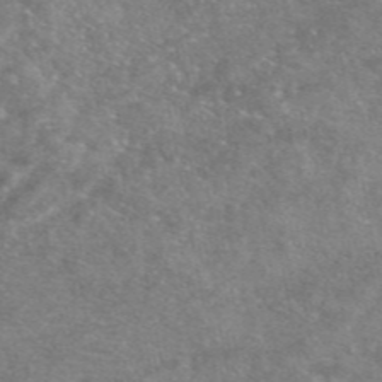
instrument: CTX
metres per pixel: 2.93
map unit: eAb
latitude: 47.3104
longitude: 123.2187
